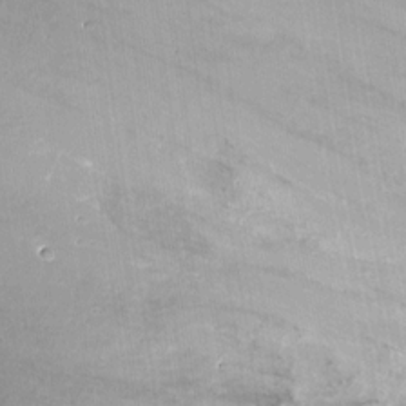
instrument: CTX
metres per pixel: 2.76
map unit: Ht
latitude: -15.8801
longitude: -41.6882
